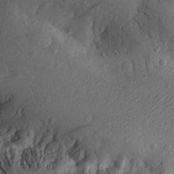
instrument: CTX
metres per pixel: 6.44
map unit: Aa
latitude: 27.5938
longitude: -133.9150
